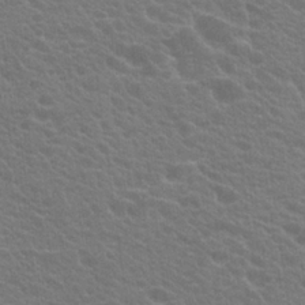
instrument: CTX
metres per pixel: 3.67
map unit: Hto
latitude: 23.3671
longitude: -35.3292
